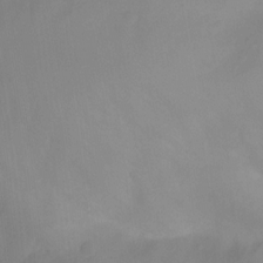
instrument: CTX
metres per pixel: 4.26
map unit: Ht
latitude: 1.6127
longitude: -25.6882
